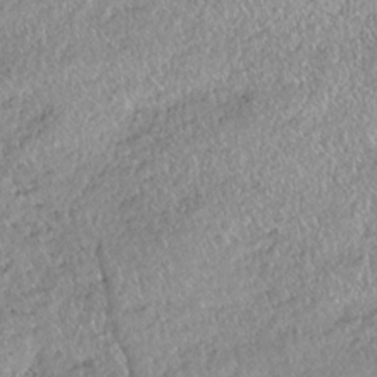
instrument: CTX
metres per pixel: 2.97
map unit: HNhu
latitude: -36.2928
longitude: 33.8989
